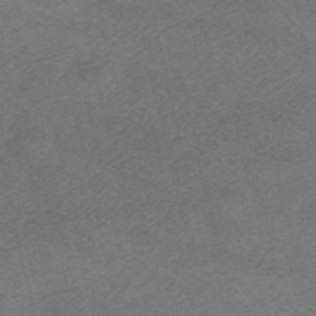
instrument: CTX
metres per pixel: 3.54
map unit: HNhu
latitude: -40.3117
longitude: 104.1039
